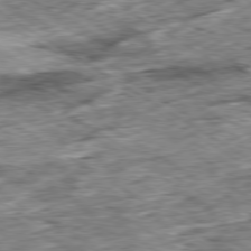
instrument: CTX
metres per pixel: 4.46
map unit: Ap
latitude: -79.8800
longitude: -84.4790
